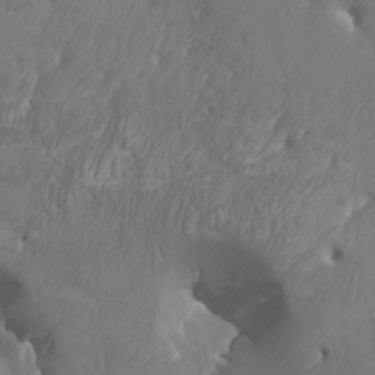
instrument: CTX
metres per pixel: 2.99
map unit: Htu
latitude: -6.2550
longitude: -76.8191
